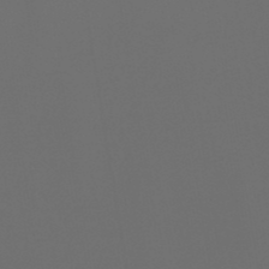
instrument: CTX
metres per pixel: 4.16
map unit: lHb
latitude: -47.3131
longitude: 71.1431
